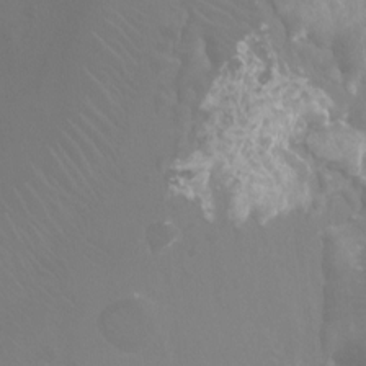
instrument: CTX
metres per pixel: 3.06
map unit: Ht
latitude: -4.5007
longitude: -24.8757
